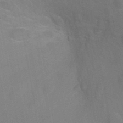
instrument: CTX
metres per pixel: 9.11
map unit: Ht
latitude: -1.9745
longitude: -26.9136
